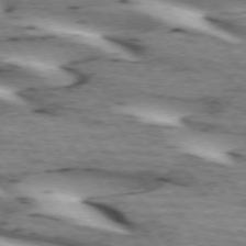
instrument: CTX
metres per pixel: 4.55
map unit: lApd
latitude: 72.9136
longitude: -53.8206
